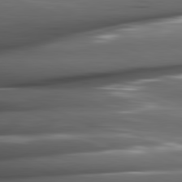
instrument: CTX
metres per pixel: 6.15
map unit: lApd
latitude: 82.1577
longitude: -144.8191
